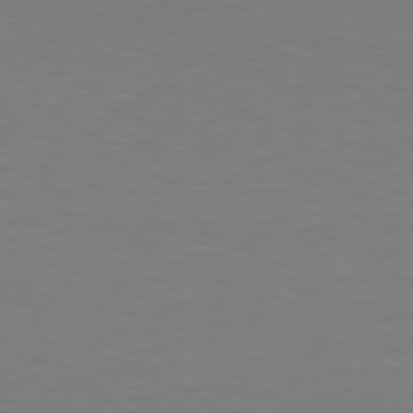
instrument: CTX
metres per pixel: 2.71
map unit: Hpe
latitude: 78.5357
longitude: -138.3089
